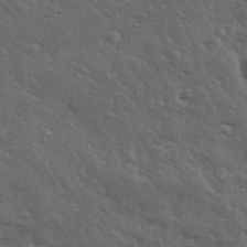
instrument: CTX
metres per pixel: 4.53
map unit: Ave
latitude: 11.6127
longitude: -103.7449
